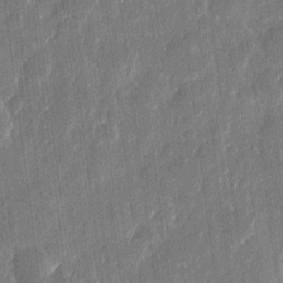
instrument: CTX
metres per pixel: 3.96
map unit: eHh
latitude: 11.5938
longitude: -70.5357
